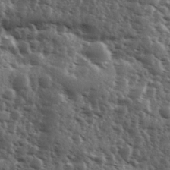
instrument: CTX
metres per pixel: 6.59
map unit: Ave
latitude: 11.3293
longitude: -102.8947
